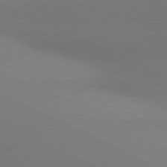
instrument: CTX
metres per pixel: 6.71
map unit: lApd
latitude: 81.1025
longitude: 144.6708
